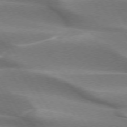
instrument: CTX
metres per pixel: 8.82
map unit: lApd
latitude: 73.4238
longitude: -51.1592
